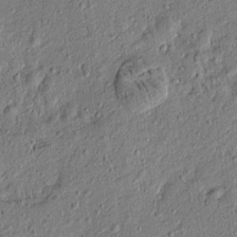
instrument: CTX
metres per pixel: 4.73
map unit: Htu
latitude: -7.3509
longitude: 177.5399
